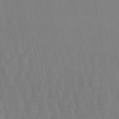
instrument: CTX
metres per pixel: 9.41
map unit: lHb
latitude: -49.6911
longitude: 68.8785
